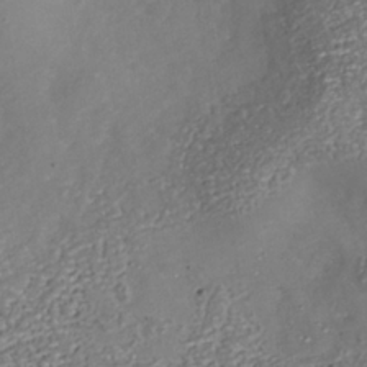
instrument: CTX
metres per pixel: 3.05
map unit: Nhu
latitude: -38.6708
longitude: -85.7639
